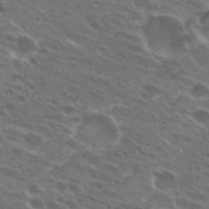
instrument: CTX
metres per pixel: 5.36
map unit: Hto
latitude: 25.1970
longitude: -40.1577
